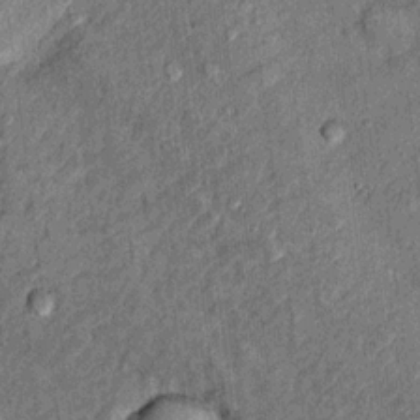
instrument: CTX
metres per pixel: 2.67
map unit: Hto
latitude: 10.8191
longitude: -37.5182
